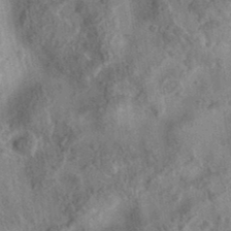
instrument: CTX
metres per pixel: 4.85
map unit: eAb
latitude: 36.1767
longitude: 115.1998
